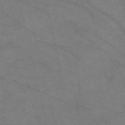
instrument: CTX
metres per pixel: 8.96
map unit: Nve
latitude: -57.3509
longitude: 50.8975
